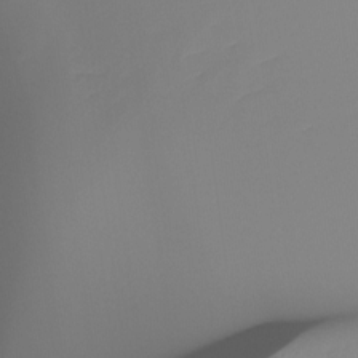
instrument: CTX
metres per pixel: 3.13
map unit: Ht
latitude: -16.8975
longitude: -46.2712
